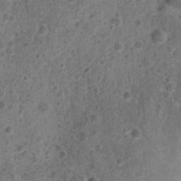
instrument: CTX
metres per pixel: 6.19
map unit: Nhu
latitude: 2.6679
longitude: -14.6680
